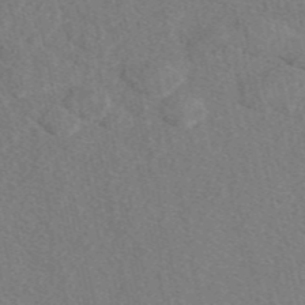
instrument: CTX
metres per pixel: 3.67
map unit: eAb
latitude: 48.2522
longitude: 105.8611
